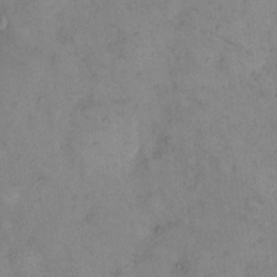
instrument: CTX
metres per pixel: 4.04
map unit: eHh
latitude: 9.8772
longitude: -62.3279
